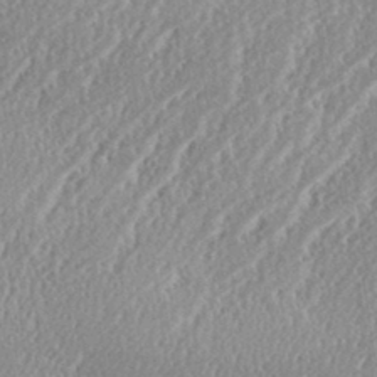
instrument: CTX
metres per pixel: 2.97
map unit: eHh
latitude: 34.1766
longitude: -132.9136
